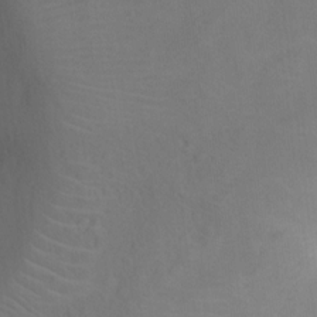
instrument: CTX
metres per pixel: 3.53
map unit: Nhu
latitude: 12.3090
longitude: -27.9906
